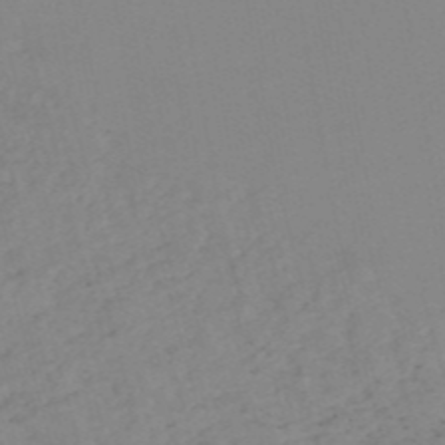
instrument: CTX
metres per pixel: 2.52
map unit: HNb
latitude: -54.2173
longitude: -49.4804
